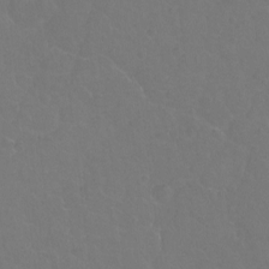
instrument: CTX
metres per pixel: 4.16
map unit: Hto
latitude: -2.9163
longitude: -34.9324
